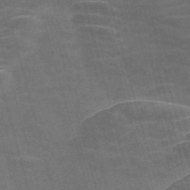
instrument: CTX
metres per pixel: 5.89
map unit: Nve
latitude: -58.3117
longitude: 64.8975
